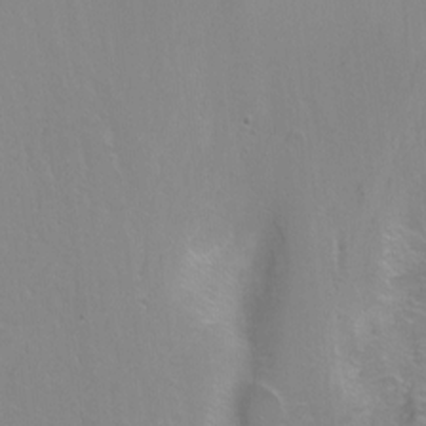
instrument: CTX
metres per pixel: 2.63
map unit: Nhu
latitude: -7.5966
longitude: -43.9339
